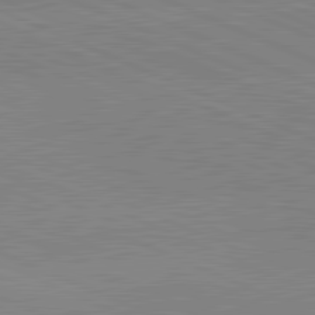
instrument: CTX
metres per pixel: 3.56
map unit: lApd
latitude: 82.0255
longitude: 148.1417
